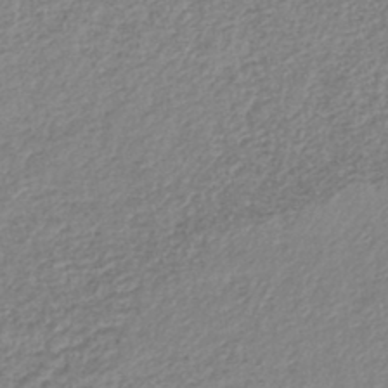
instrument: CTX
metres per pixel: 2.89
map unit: lHb
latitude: -41.3321
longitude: 61.8611
